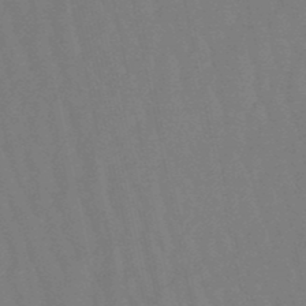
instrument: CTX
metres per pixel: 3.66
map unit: lHb
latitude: -49.7667
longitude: 71.6911
